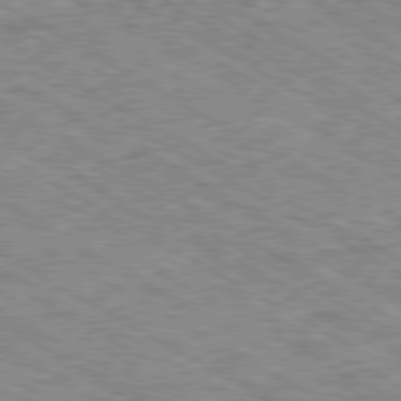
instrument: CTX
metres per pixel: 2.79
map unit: Ap
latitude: -80.5385
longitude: -48.8758
